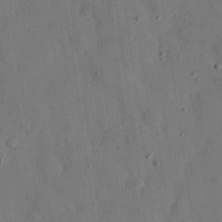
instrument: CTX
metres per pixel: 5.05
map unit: eHh
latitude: 26.6491
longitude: -76.6301
